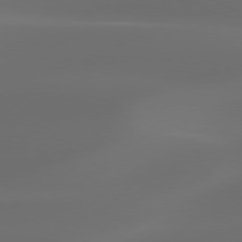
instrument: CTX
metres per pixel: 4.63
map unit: Hpe
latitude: 76.4790
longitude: -130.2901
